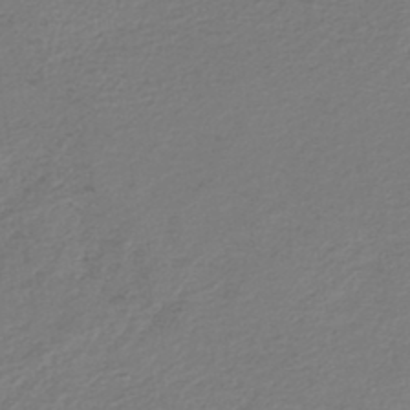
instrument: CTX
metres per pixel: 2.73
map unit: lHb
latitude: -43.1431
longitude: 71.2754
